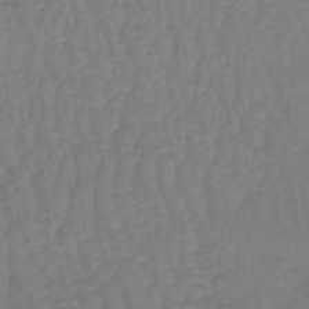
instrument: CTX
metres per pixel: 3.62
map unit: lHb
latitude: -40.5196
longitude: 66.1795
